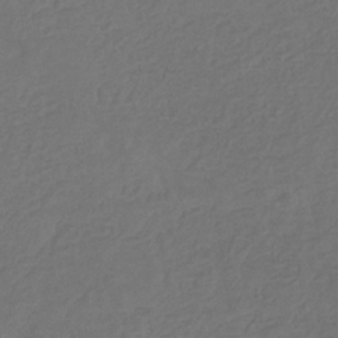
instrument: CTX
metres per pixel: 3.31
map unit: eHb
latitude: -31.1242
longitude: 71.7478
